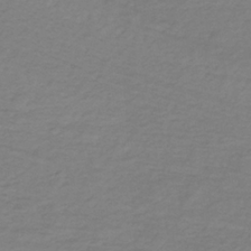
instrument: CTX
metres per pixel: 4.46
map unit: lHb
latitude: -35.4832
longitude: 70.5952
